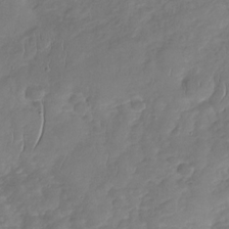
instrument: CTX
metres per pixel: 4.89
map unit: Nhu
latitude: -31.3698
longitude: -60.9891
